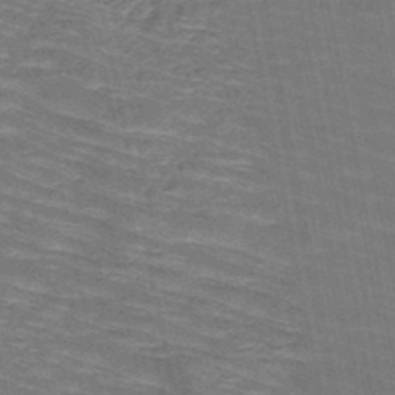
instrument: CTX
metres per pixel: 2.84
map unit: HNb
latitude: -49.7289
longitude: -50.1766
